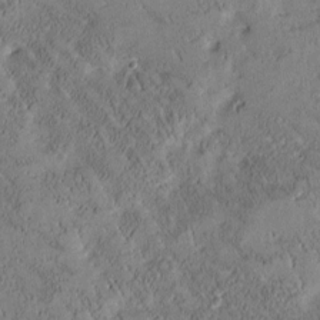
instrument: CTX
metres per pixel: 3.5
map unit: Htu
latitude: -1.5022
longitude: 175.9367
